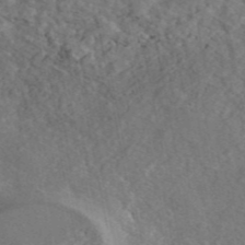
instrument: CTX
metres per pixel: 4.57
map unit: ANa
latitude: 44.8947
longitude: 46.4440
